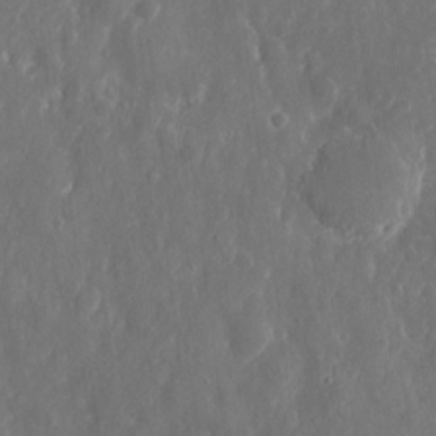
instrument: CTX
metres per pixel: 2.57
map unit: eHh
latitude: 10.0444
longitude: -72.0822
